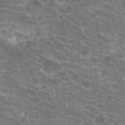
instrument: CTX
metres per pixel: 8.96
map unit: Hto
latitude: 20.4601
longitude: -37.6127
